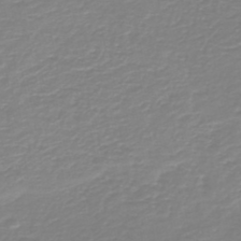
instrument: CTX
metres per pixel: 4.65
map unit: HNb
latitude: -44.9353
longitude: 53.9556
